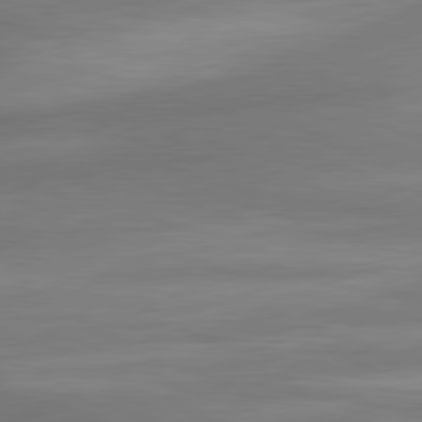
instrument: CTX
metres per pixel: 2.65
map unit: lApd
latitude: 81.0269
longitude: 130.5574
